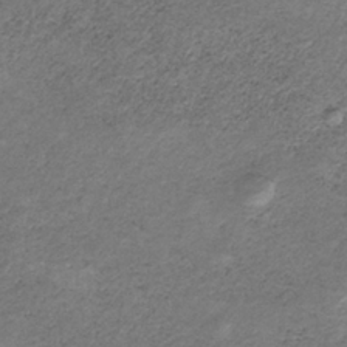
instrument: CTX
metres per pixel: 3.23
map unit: HNb
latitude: -32.4251
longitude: 61.1998
